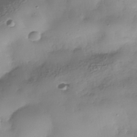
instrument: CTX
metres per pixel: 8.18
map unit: Nhe
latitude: -37.7477
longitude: -147.3482
